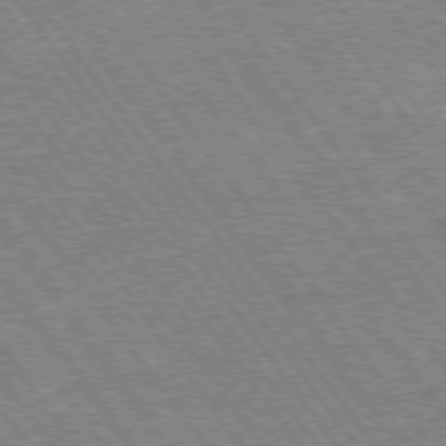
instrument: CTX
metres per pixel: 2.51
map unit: Hpe
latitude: 74.1767
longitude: -139.6127
